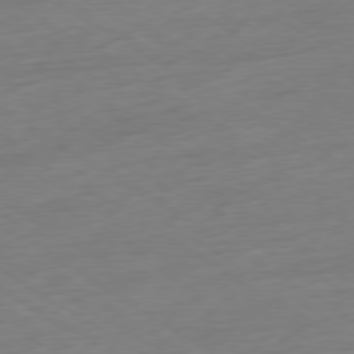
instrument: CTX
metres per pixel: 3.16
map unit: Ap
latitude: -78.7652
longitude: -58.2712
